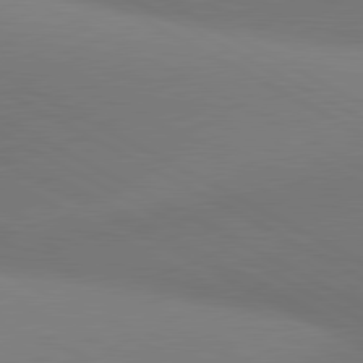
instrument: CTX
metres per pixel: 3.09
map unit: lApd
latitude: 81.1214
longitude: 146.9541
